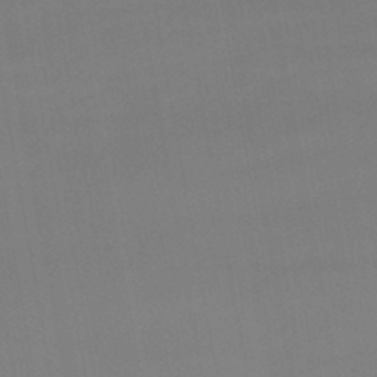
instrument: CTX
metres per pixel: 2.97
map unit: lHb
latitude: -45.5777
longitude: 75.1054
